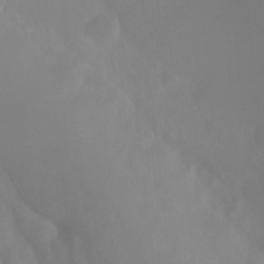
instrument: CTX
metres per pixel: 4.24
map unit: Ht
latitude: -4.5951
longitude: -61.0647
